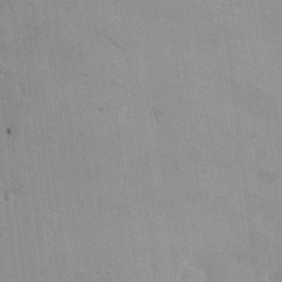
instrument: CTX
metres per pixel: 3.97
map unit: Nhu
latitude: 14.5357
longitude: -36.8947
